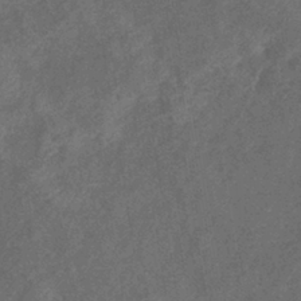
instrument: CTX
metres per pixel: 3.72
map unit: eHb
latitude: -39.8611
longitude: 77.2187
